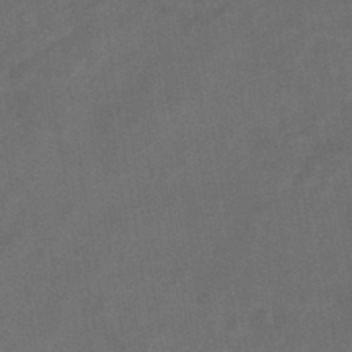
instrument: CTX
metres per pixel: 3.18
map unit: HNb
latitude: -44.2551
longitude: -38.4979
